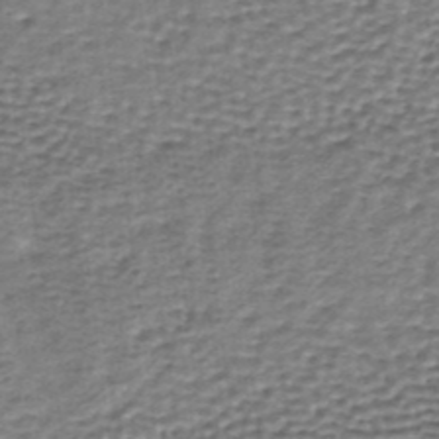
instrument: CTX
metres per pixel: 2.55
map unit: lHb
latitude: -35.5777
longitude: 60.6896
